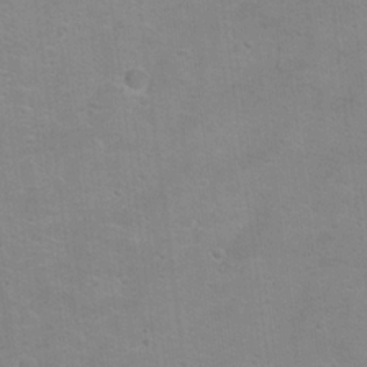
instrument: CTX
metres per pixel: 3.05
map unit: Hto
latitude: 17.9339
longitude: -38.7435
